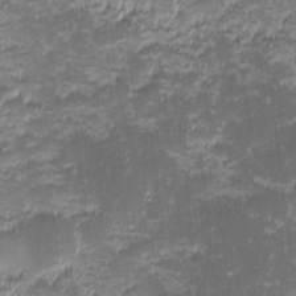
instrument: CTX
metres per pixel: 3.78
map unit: eHh
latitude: -1.5211
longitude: -86.4034
